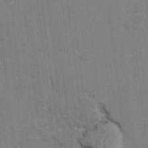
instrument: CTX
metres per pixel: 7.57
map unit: Hto
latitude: 8.0444
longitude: -34.7813
